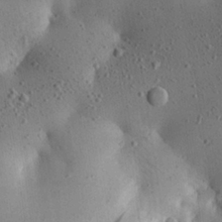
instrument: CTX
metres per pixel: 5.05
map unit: Aa
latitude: 25.1970
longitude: -144.2522
